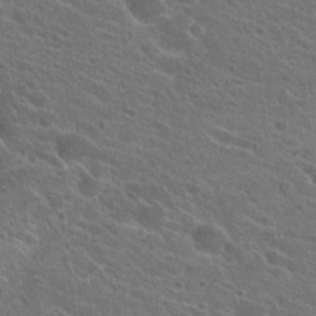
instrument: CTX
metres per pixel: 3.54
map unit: Hto
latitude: 23.8583
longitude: -39.1592
